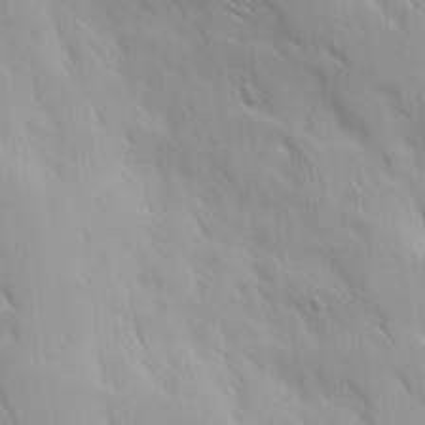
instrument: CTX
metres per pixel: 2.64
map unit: Ave
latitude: 9.7450
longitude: -103.5182
